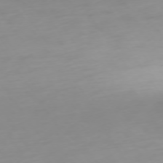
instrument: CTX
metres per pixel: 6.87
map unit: Ap
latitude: -74.3496
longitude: -80.0822
